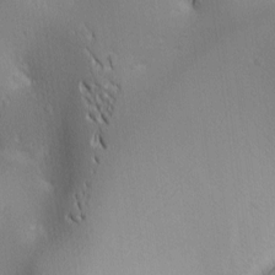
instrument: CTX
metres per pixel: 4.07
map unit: lAa
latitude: 2.5734
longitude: -116.9325
